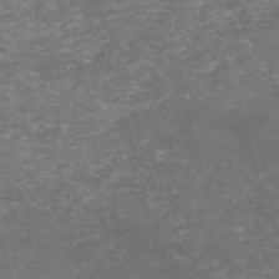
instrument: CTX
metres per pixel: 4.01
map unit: eHh
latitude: -54.6141
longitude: -90.6679
